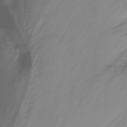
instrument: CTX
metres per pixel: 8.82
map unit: Nhu
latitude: -12.4251
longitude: -62.1578
